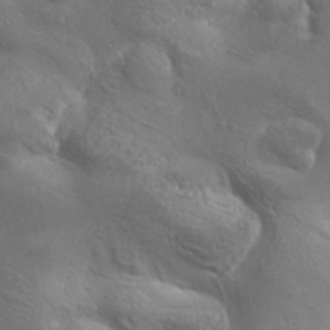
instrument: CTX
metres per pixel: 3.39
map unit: Aa
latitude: 33.9528
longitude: -134.5357
